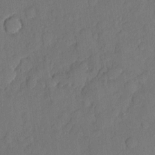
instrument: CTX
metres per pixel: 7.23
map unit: eHh
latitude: 5.1781
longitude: -74.9325
